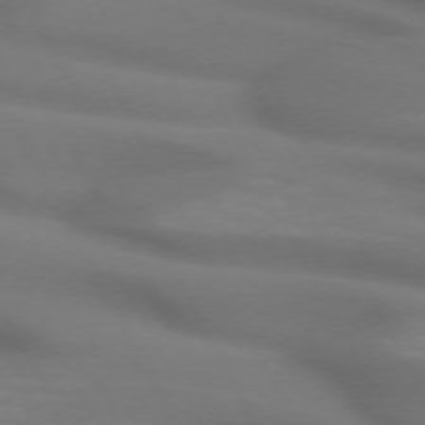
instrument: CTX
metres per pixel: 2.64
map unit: lApd
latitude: 72.3468
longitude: -49.1781
